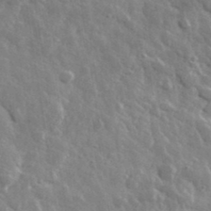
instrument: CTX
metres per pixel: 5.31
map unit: lHvf
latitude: 36.1956
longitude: -89.3104
